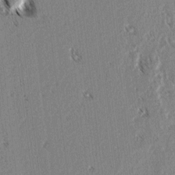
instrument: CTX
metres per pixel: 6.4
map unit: lAvf
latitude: 3.3481
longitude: -105.8017
